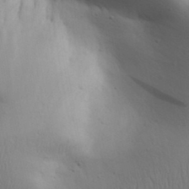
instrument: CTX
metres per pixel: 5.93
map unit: Aa
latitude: 31.2159
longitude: -143.6127
